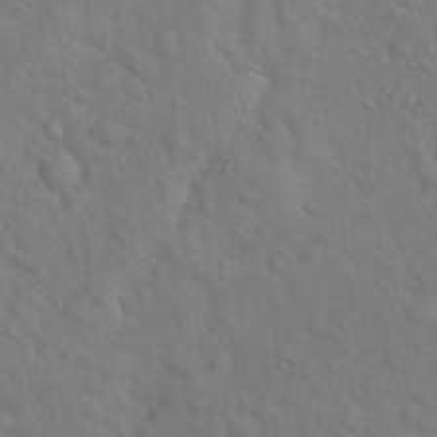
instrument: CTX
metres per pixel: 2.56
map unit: Hto
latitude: 18.3656
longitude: -53.2537
